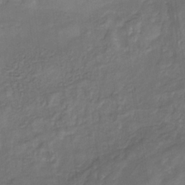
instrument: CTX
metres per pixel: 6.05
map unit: eHb
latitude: -30.4251
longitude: 71.8045
